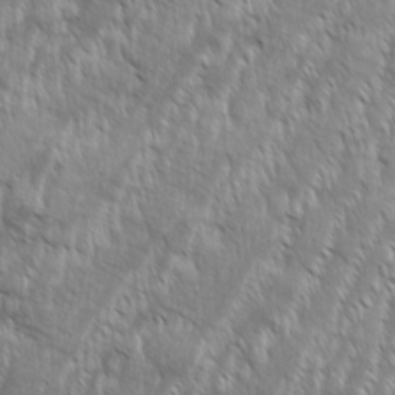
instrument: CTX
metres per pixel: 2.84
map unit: Aa
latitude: 8.5546
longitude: -130.2145
